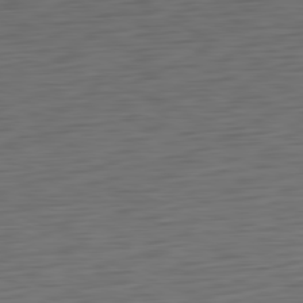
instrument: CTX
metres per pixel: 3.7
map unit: Ap
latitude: -81.3132
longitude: -60.1578
